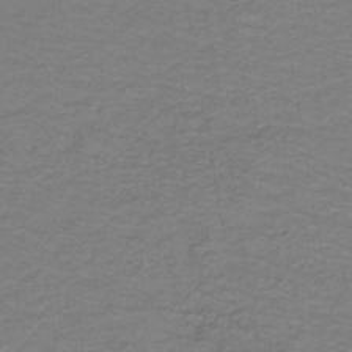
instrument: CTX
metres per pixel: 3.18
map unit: lHb
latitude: -42.2928
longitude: 53.8989
